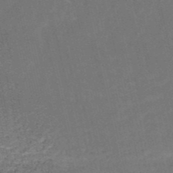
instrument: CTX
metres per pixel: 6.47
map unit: HNb
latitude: -51.6722
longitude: -49.0269
